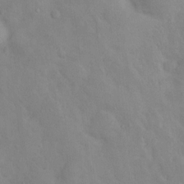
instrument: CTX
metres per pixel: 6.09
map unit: Nhu
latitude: 11.2915
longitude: -26.4034
